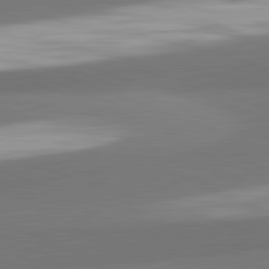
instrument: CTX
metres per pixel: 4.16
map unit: lApd
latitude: 82.2522
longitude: 153.0108
